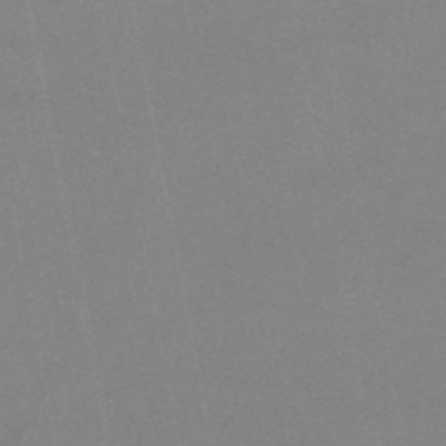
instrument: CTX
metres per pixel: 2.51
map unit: lHb
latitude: -48.1606
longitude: 68.6140
